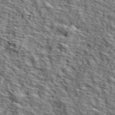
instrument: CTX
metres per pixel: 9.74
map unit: lHvf
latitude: 39.0269
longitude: -87.1025
